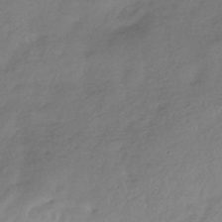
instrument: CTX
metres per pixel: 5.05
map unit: HNhu
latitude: -41.4265
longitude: 94.2550
